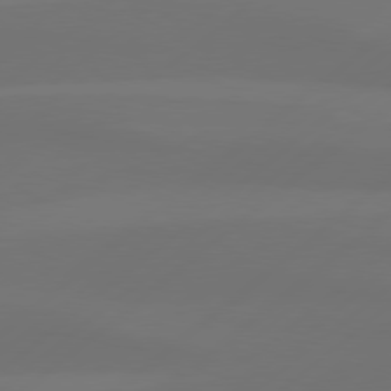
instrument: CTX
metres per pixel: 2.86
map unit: Hpe
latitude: 78.6869
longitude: -132.0444
